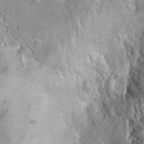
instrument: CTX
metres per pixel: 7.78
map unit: Ht
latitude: 9.3293
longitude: -31.5938
